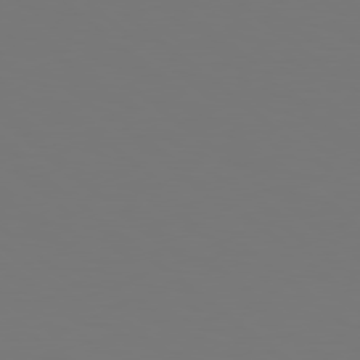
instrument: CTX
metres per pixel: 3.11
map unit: Hpe
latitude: 78.8002
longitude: -163.5183
